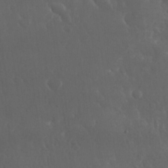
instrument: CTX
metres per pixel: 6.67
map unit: Nhu
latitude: 30.5546
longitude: -57.3670
